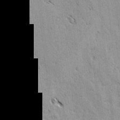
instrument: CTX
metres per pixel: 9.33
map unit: lAvf
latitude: -4.5951
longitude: -113.2726
